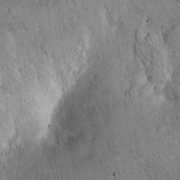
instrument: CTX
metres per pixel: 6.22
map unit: Hto
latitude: 15.1404
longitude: -56.9891
